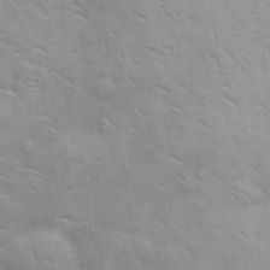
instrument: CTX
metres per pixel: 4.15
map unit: eHh
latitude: 25.5182
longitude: -64.1011
